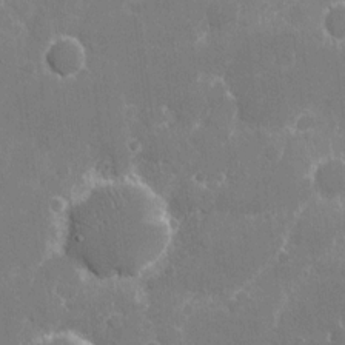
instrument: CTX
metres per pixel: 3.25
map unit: eHh
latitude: 10.0255
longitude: -70.4601
